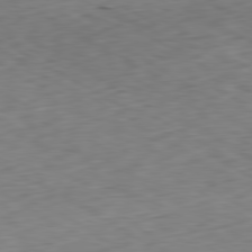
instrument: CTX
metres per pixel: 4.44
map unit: Ap
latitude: -80.7086
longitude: -71.6883
